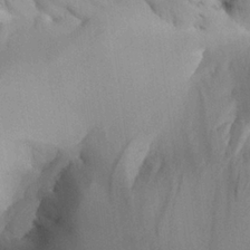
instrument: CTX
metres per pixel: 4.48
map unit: Aa
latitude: 25.1403
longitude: -128.8002
